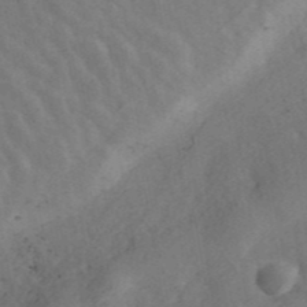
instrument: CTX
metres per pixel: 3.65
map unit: ANa
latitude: 42.5168
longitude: 30.5762
